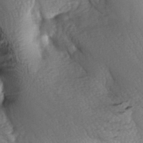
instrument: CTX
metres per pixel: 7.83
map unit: lAa
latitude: -6.5196
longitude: -126.3278
